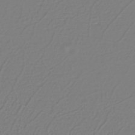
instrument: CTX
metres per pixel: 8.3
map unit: eHh
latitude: -42.5195
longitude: -32.9892
